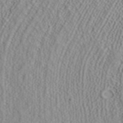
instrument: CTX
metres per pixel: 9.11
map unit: ANa
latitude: 40.4601
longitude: 23.6911
